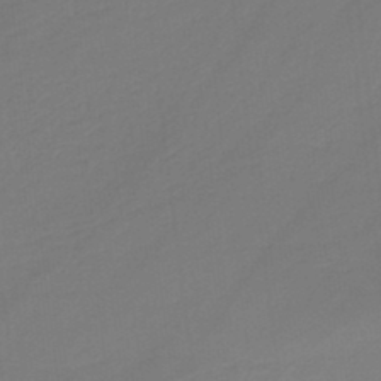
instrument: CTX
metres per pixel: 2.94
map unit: HNb
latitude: -37.4643
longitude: 56.0850
